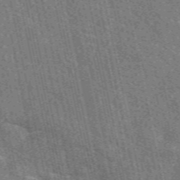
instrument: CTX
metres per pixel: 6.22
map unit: eAb
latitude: 50.8002
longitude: 114.4251
